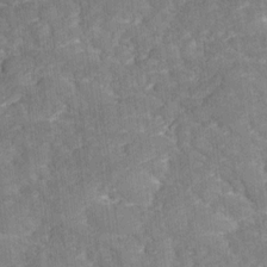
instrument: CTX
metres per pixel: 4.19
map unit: Ave
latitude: 17.4993
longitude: -135.3670
